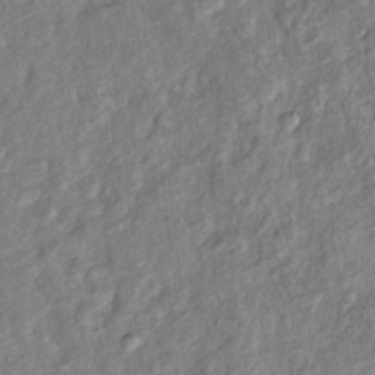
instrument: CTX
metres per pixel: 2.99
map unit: Htu
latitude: -5.4265
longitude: 154.8975
